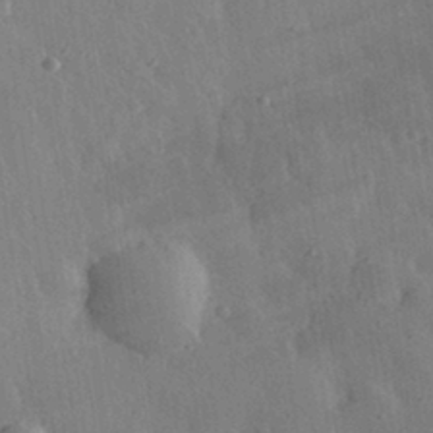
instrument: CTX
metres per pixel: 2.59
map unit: eHh
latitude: 31.4994
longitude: -79.6505
